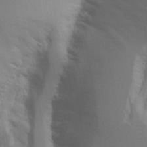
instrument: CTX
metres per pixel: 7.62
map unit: Aa
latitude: 21.9717
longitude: -124.6301
